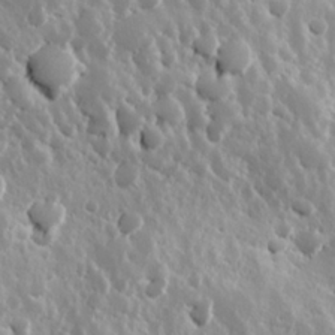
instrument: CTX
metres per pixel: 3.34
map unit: Hve
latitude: 24.4223
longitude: 146.0283
